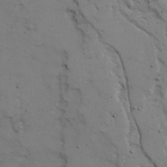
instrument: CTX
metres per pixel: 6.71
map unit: Ave
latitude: 23.1025
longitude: -131.4994
